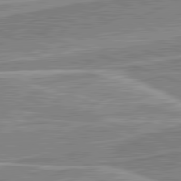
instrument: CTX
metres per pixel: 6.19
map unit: lApd
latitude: 82.2144
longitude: 139.6911
